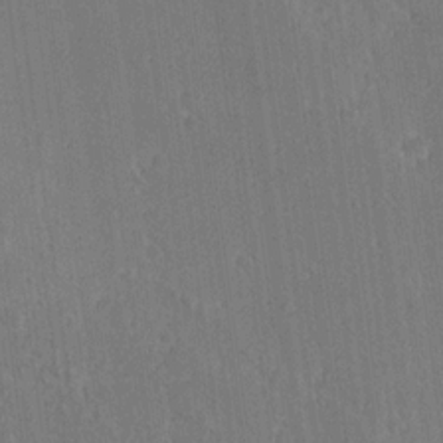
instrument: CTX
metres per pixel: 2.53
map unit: Ave
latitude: 20.4790
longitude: -136.6680
